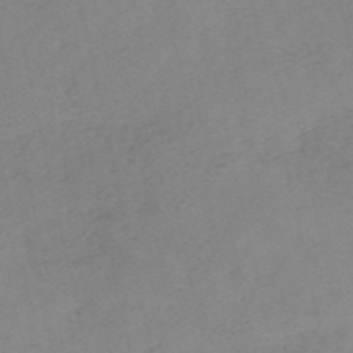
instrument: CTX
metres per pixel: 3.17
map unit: HNb
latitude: -54.0283
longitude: -42.0822
